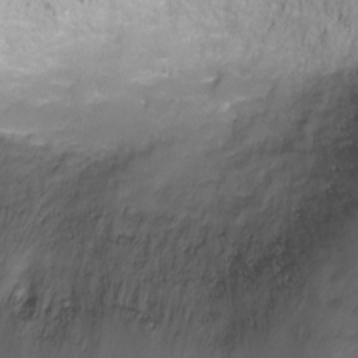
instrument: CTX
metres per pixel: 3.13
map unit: Ht
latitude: -6.8408
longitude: -19.6694
